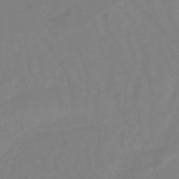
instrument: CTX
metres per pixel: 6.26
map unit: lHb
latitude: -48.6897
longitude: 83.5777
